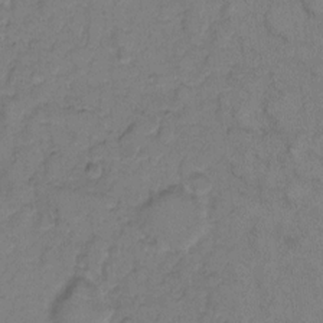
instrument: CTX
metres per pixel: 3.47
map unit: eHh
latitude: 7.6505
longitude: -63.1403
